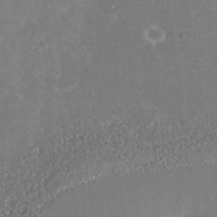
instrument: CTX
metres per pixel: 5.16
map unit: Nhe
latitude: -39.1998
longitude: -117.7450
